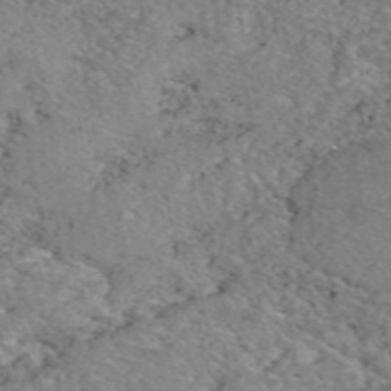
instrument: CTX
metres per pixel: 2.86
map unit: eAb
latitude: 49.7450
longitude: 112.5763
